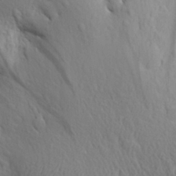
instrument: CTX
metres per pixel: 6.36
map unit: Aa
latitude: 29.5371
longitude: -139.8772
